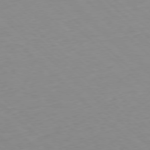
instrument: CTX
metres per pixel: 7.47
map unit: Ap
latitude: -77.5966
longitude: -90.3467
